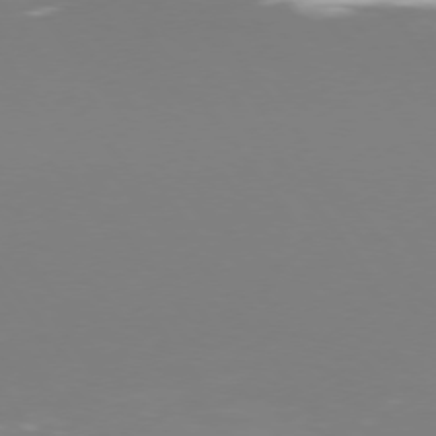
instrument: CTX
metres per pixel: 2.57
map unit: Hpe
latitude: 73.9906
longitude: -123.8016
